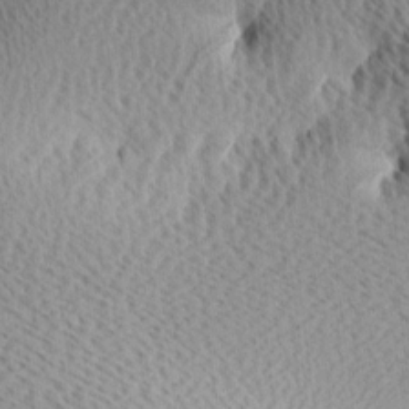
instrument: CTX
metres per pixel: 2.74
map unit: Ave
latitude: 11.6505
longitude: -107.2915
